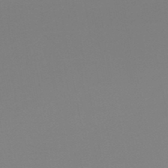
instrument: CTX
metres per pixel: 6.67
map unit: HNb
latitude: -47.5588
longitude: -48.6490
